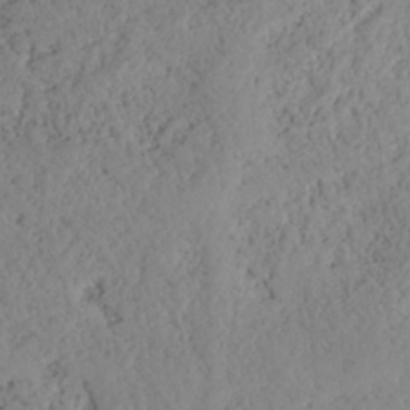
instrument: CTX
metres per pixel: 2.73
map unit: HNhu
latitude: -36.3306
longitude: 33.0676
